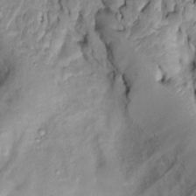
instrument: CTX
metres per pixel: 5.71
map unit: Htu
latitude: -5.7477
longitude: 151.8800
